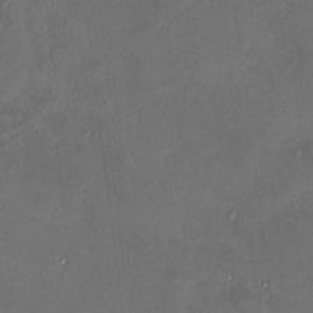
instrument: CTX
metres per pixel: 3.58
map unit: HNhu
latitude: 6.9703
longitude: 8.3495
